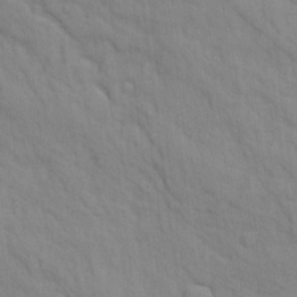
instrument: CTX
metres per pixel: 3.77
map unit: Ave
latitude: 9.1025
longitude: -102.5923
